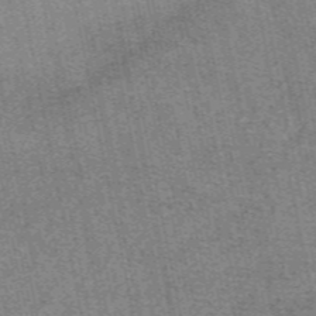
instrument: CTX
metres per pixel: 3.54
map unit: eAb
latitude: 48.4979
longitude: 104.8975
